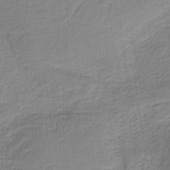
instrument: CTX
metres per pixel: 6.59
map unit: HNb
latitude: -36.4818
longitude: 57.7288
